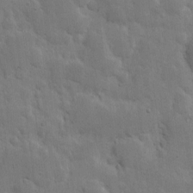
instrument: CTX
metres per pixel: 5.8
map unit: eHh
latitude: 5.8394
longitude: -70.8947
